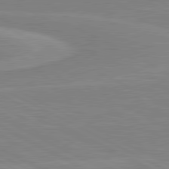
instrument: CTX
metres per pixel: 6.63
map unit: lApd
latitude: 80.7057
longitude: 170.2740
